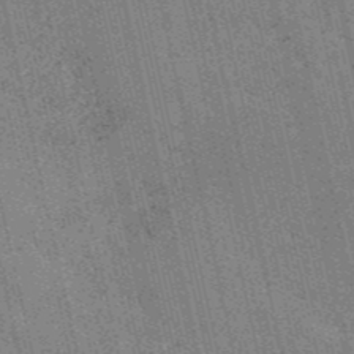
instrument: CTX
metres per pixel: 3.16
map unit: HNb
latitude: -53.3131
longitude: -37.9717
